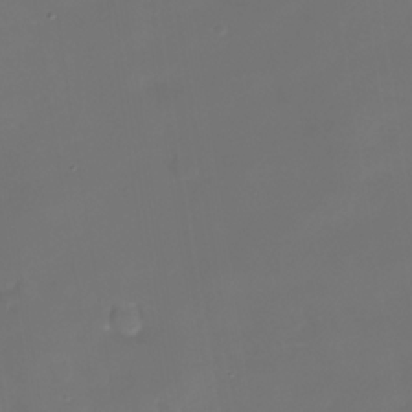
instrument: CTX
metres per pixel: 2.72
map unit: Nhe
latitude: -35.7289
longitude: -90.3467
